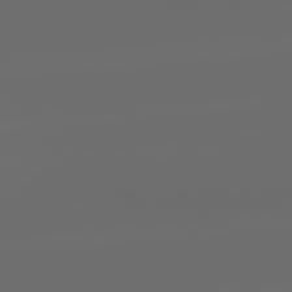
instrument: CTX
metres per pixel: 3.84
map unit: lApd
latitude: 83.7638
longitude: -130.2334
